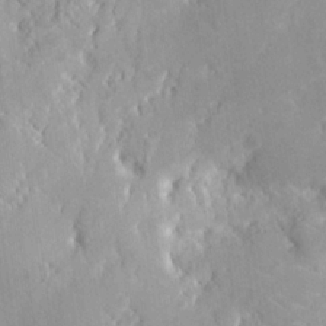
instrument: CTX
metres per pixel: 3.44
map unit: eHh
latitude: 8.2145
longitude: -70.8380
